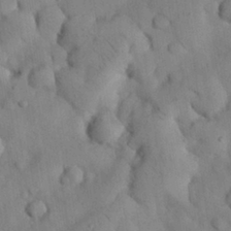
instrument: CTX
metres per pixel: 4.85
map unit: Nhu
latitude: 26.4223
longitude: -72.0444
